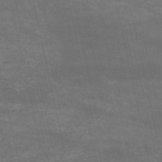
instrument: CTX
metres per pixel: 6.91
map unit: HNb
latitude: -52.4251
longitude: -38.8758
